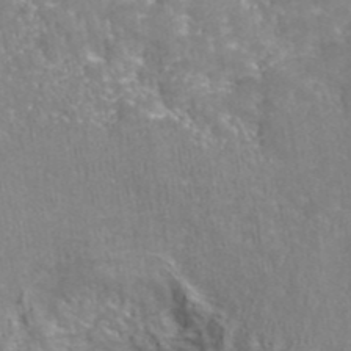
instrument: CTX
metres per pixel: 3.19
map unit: eAb
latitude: 43.1970
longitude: 105.9178
